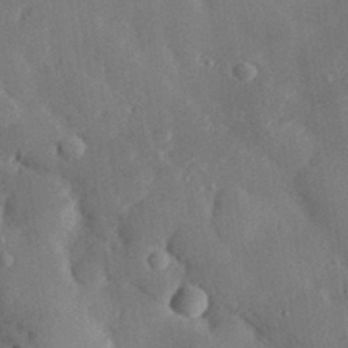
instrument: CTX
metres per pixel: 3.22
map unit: eHh
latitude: 30.0633
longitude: -80.9703
